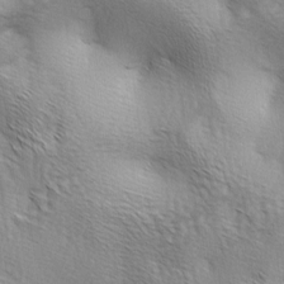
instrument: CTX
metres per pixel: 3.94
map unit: lAa
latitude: -4.6329
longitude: -121.6694
